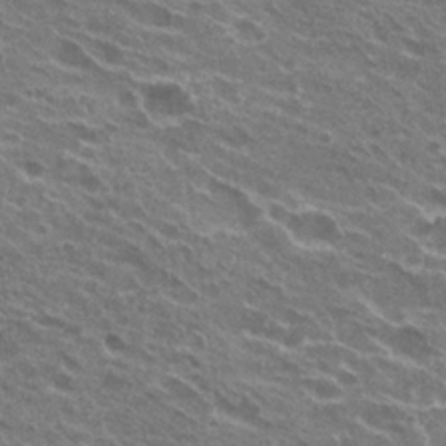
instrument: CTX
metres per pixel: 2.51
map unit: Hto
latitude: 24.5167
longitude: -38.7057
